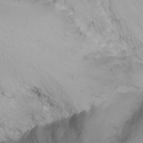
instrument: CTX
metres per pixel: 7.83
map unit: Nhu
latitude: -6.8786
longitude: -65.8961
